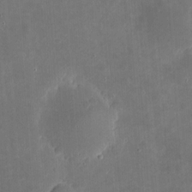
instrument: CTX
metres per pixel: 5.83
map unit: eHh
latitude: 3.9150
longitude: -70.3467
